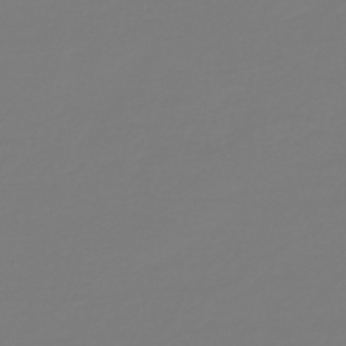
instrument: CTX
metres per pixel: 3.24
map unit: HNb
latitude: -45.5777
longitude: 51.7478
